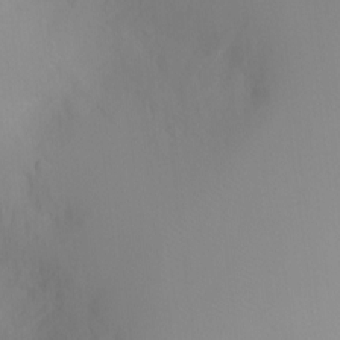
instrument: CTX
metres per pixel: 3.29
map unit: Ht
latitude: -6.5196
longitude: -20.2901
